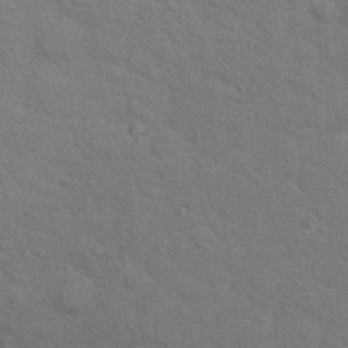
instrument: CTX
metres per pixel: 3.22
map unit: Hto
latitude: 15.3860
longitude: -38.2145
